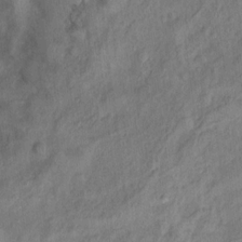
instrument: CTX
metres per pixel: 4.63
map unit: Ht
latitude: 10.9514
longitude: -40.2522
